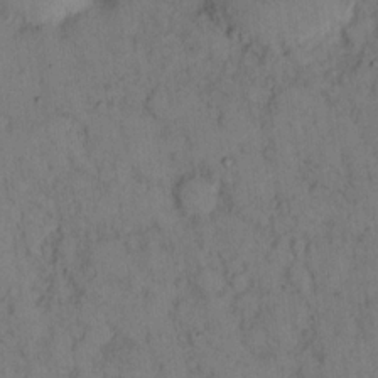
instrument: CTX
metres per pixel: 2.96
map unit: eHh
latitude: 14.1767
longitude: -62.9325
